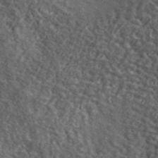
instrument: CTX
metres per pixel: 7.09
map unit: lHvf
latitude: 41.1970
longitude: -89.7828
